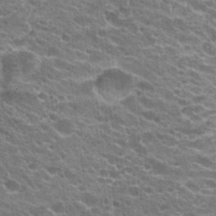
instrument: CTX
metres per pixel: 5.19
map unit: Hto
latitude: 23.8583
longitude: -35.7638
